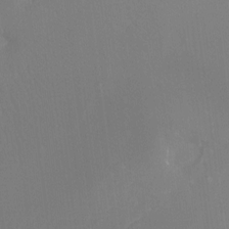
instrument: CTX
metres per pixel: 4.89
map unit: Htu
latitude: -14.4440
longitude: -48.9703
